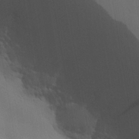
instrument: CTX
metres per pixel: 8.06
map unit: lHvf
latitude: 23.1025
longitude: 140.9731
